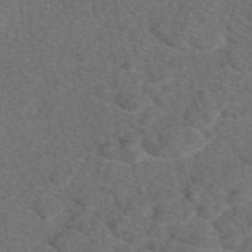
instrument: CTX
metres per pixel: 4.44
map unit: eAb
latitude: 48.4601
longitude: 106.6708
